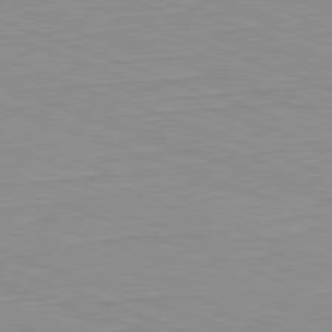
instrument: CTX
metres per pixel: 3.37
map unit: Hpe
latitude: -82.3117
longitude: 13.4455
